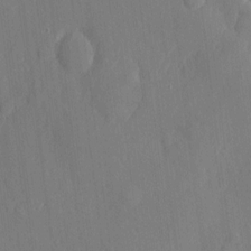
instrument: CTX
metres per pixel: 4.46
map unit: eHh
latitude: 5.6127
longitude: -72.8569
